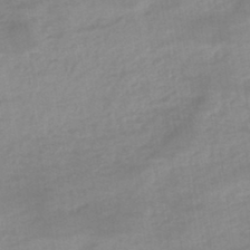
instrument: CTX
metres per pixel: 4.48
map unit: eHb
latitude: -44.9164
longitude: 84.9730
